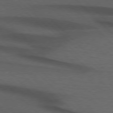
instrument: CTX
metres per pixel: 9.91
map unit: lApd
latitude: 75.6127
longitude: -83.7071
